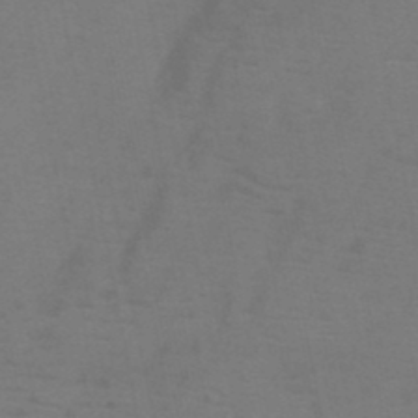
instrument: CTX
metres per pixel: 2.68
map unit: HNb
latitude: -46.2550
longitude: -47.3104
